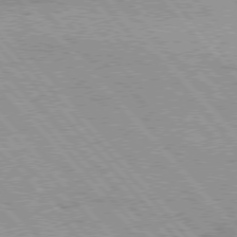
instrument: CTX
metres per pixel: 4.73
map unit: Hpe
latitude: 76.0633
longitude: -150.8758
